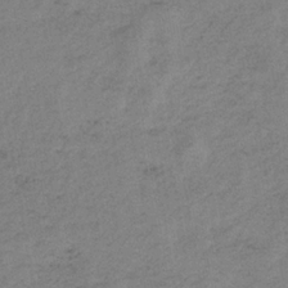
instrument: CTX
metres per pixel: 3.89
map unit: HNb
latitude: -33.3888
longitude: 62.4251
